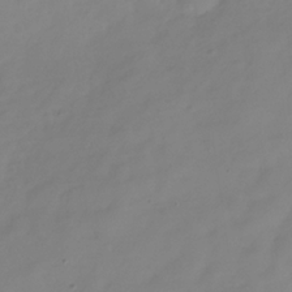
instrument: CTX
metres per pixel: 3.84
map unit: Hve
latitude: -31.8800
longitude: 89.7855
